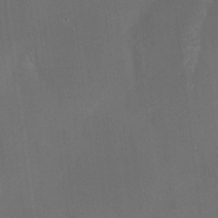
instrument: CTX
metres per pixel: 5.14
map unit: HNhu
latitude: 13.2348
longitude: 12.6896
